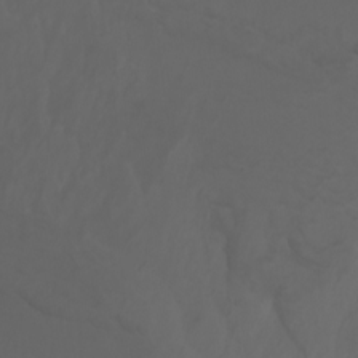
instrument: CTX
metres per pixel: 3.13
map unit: Htu
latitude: -6.3684
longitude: -70.3845
